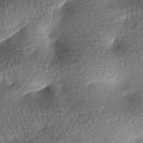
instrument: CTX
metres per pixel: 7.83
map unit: lAa
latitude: -7.6155
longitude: -127.4427
